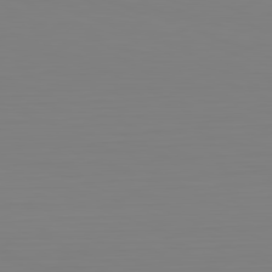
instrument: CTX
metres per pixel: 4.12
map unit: Hpe
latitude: -82.1795
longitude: 8.6896
